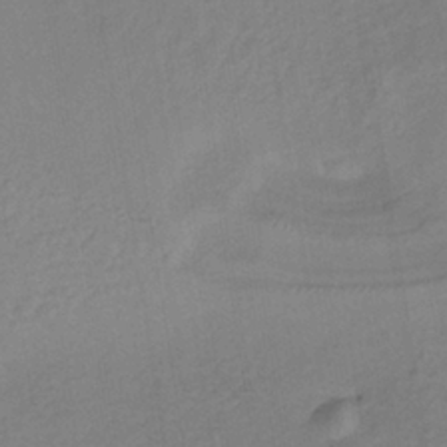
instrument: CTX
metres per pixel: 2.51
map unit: lHb
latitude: -35.5210
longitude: 67.0486
